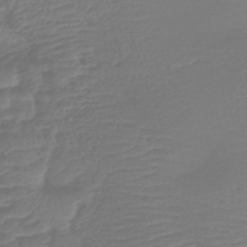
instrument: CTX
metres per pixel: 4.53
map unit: lHb
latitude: -42.8030
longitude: 81.4266
